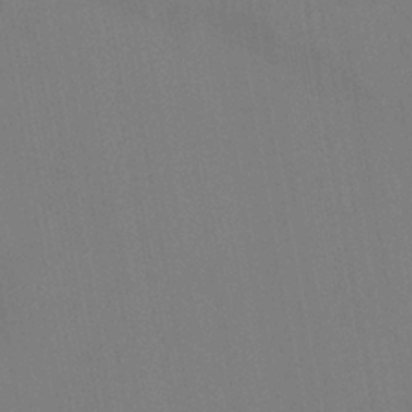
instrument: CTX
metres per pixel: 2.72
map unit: HNhu
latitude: 6.1767
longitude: 4.6518
